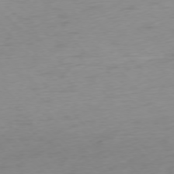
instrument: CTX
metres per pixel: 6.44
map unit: Ap
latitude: -76.6330
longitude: -63.8395
